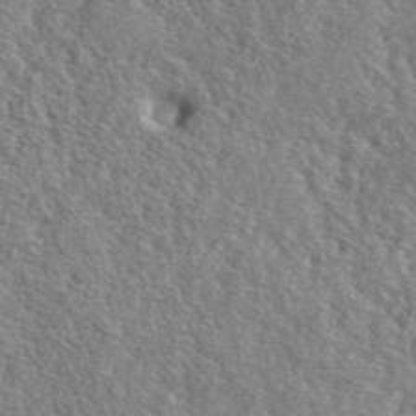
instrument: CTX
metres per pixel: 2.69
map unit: lHvf
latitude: 41.8961
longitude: -87.9906
